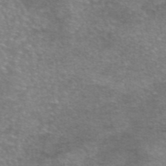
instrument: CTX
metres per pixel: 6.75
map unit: eAb
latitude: 45.8394
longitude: 102.6896
